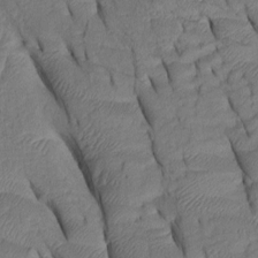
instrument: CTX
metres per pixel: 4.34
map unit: Htu
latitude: 0.1011
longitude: 150.1039
